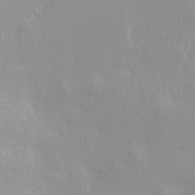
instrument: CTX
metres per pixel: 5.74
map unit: Hve
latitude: 13.0459
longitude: -91.5560
